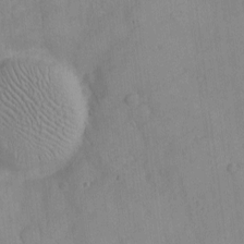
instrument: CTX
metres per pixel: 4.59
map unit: eHh
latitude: -8.8408
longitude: -66.5545
